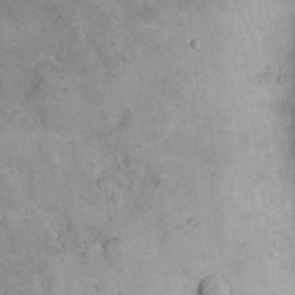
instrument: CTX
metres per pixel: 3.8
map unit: eHh
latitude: 19.4048
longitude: -64.7246
